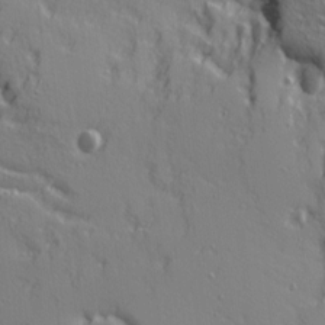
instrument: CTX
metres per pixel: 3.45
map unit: Ave
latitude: 11.0648
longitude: -101.8017
